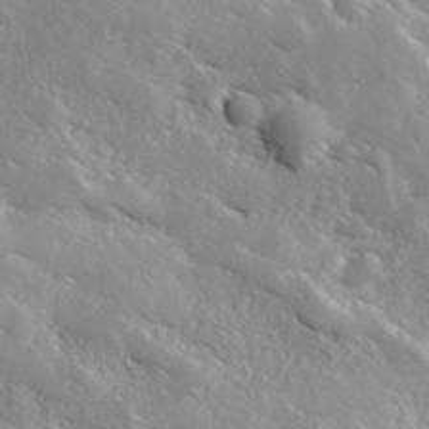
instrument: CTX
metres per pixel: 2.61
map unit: Hve
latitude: 25.0836
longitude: 145.9745
